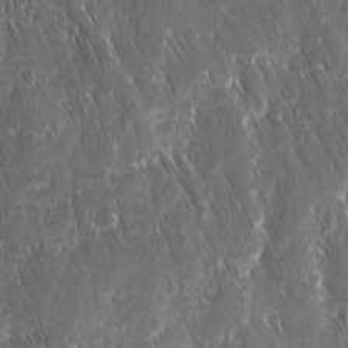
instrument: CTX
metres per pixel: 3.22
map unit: Ave
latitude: 9.5182
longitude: -104.8380
